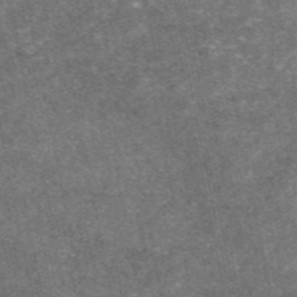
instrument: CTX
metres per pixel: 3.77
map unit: eAb
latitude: 47.5938
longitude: 121.1809
